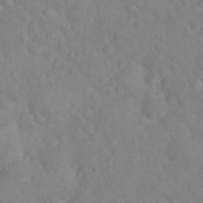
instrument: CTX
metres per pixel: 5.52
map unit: eHh
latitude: 24.4978
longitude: -63.7639
